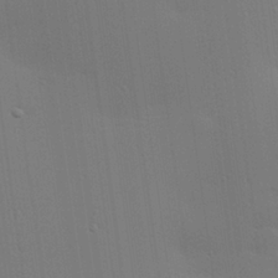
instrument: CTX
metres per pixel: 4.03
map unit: Hve
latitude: 26.6302
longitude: -91.4049
